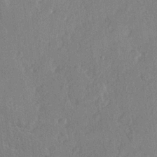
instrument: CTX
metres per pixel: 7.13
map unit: Hve
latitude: 23.3859
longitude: 145.1053
